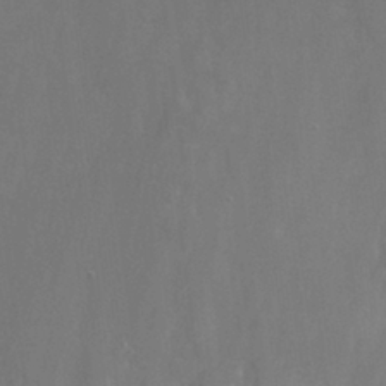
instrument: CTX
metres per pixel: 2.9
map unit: Hto
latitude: 27.1403
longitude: -50.2711
